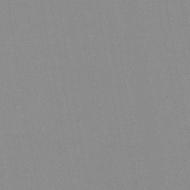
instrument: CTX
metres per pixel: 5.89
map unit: HNb
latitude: -44.1795
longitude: -40.3845
